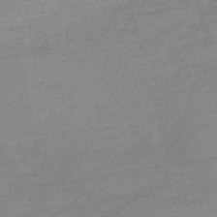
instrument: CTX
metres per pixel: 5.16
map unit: HNb
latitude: -49.7856
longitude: -38.9891
